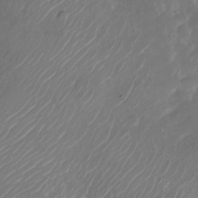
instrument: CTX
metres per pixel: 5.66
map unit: Nhu
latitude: -28.4251
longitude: -72.2334
